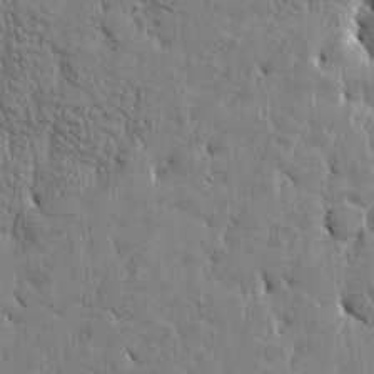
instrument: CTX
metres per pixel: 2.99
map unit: Htu
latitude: -4.3873
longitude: 176.7463
